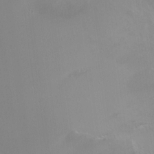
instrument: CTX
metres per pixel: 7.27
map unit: Ht
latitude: -13.1998
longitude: -43.4615
